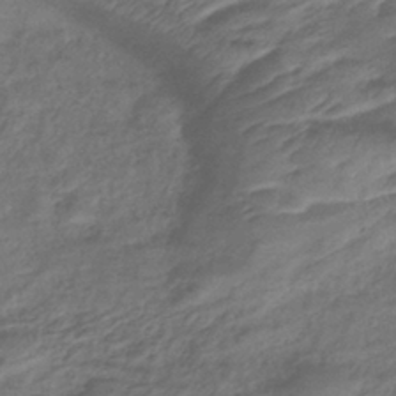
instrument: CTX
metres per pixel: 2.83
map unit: lHb
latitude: -38.8786
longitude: 75.2943
